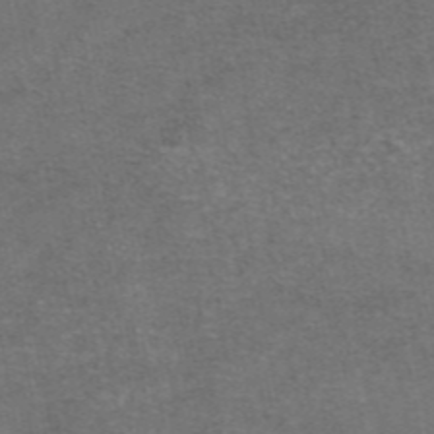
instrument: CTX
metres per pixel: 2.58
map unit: eAb
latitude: 47.0648
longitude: 104.6329
